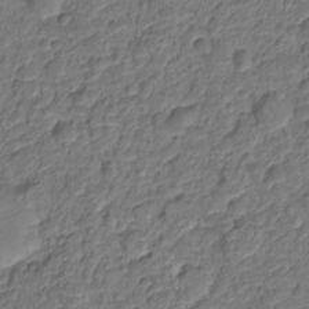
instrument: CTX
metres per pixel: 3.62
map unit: Nve
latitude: -19.6344
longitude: 105.6910
